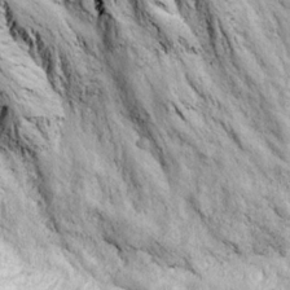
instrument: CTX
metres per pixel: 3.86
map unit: Ave
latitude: 23.2726
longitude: -133.6694
